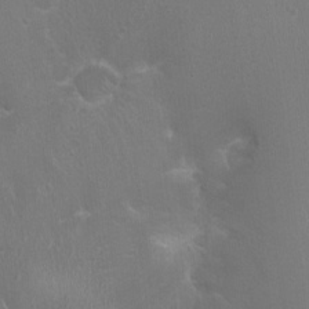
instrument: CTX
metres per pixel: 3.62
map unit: Ht
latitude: -1.3321
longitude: -17.2915
